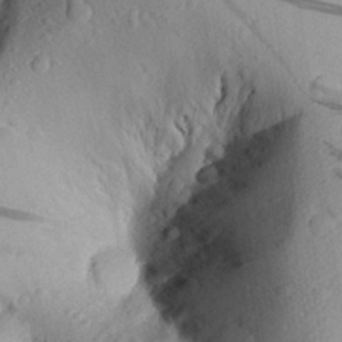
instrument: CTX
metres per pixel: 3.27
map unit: Aa
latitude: 30.0633
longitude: -135.9528
